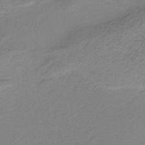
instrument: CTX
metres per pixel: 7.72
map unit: HNb
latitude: -36.4440
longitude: 54.1606
